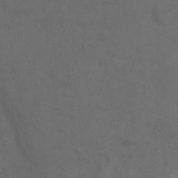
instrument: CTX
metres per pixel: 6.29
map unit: Ht
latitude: 1.5749
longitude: -34.1955
